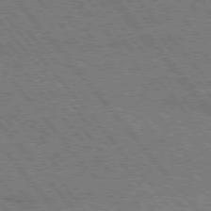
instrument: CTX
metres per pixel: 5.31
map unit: Hpe
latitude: 75.4993
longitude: -140.3278
